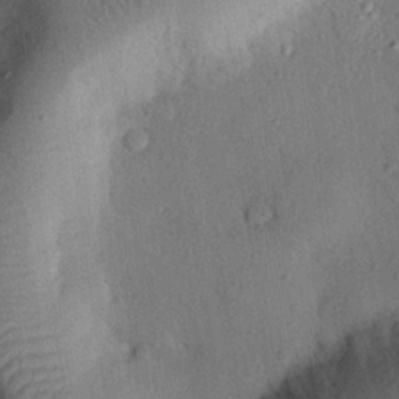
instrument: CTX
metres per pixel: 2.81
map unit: eHh
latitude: 26.2901
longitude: -76.0822
